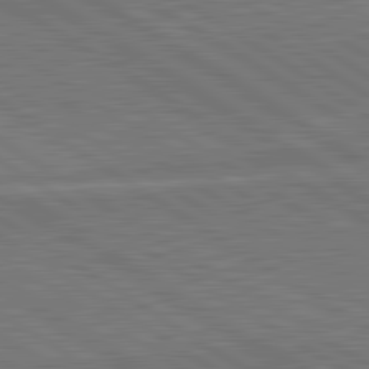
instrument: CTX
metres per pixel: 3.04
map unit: lApd
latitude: 81.8961
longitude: 140.5574
